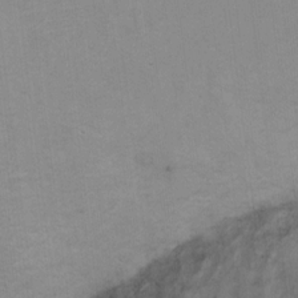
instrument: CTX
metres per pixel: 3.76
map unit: Ht
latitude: 5.4615
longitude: -37.3671
